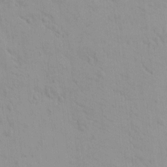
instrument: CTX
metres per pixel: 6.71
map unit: eHh
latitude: -1.4833
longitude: 19.1431
